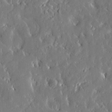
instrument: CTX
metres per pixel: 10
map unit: Htu
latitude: -4.1605
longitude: 174.1794
